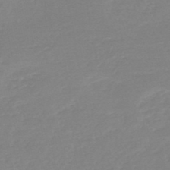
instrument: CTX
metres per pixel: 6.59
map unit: HNb
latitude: -48.9542
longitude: -43.1970
